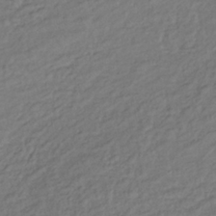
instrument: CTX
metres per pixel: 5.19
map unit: lHb
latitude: -35.8989
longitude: 66.5952
